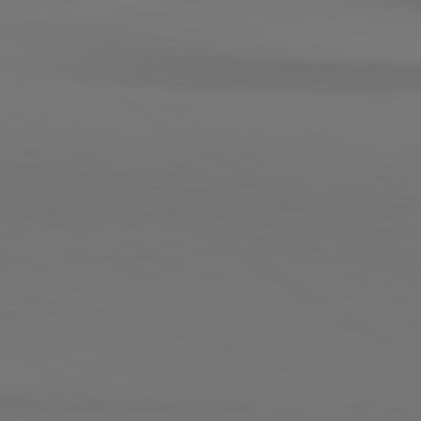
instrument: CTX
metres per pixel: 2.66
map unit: lApd
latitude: 81.1214
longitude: 152.5951
